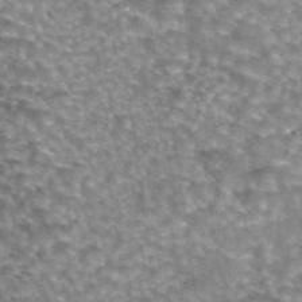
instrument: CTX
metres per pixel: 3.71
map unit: eAb
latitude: 44.5734
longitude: 105.5966
